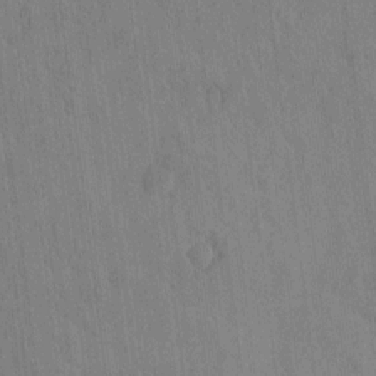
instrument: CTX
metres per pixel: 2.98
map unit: HNhu
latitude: -3.4076
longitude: 14.4629
